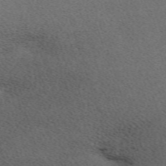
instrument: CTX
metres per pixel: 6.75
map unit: eHh
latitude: -62.1039
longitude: 49.9367
